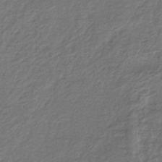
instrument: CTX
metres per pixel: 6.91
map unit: lHb
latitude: -36.6896
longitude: 71.7856
